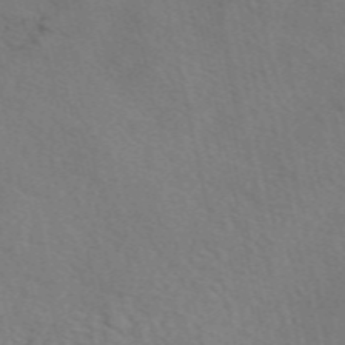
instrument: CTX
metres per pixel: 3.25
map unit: eAb
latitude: 50.9324
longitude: 117.0486
